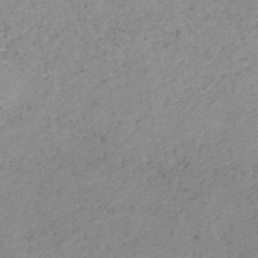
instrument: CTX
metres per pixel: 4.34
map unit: HNb
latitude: -45.8611
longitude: -44.9891
